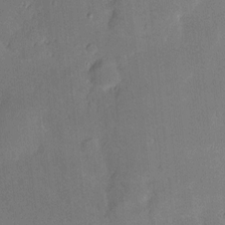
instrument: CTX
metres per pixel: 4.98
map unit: Hve
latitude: -11.0109
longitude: 175.6721
